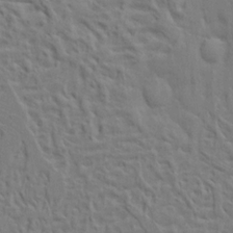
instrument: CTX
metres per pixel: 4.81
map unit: Ave
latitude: 17.2726
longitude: -141.4615
